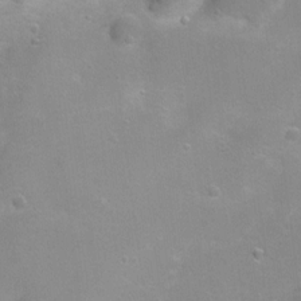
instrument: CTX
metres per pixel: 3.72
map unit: Ht
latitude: 4.6112
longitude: -20.5734
